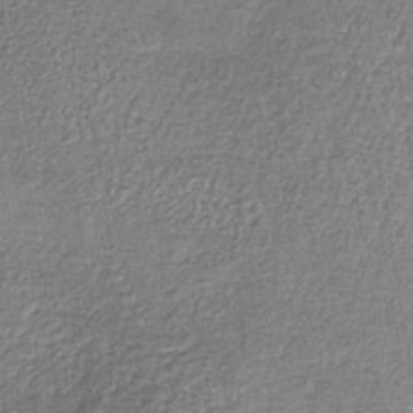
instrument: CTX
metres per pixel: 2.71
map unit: lHb
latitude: -38.7463
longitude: 61.6344
